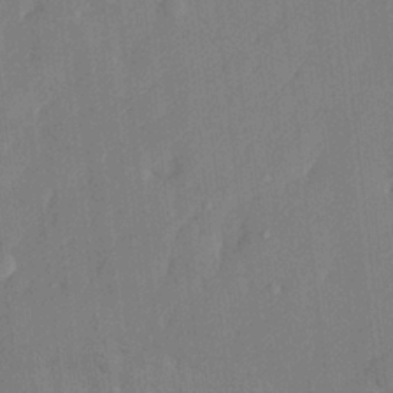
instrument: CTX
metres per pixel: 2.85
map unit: lHvf
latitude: 23.6883
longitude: 142.8974
